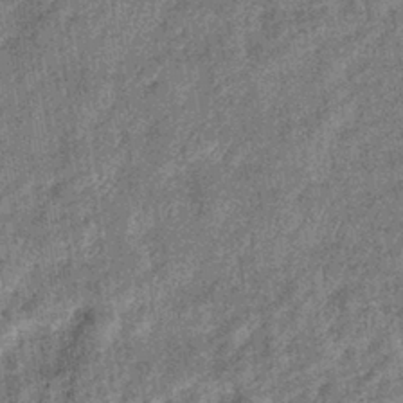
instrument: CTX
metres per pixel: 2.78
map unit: eHb
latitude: -39.5966
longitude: 79.1620
